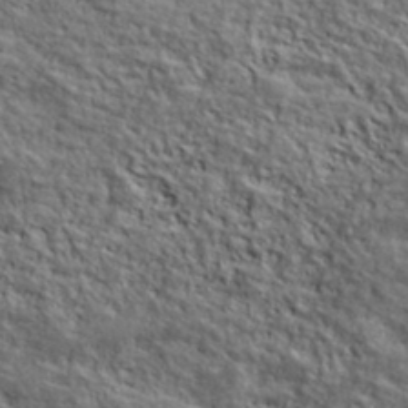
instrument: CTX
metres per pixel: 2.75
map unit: lHvf
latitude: 39.3859
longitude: -90.5924
